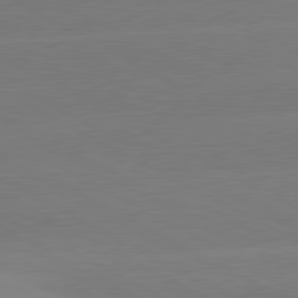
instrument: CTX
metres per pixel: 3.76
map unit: lApd
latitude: 80.7813
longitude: -150.5923
